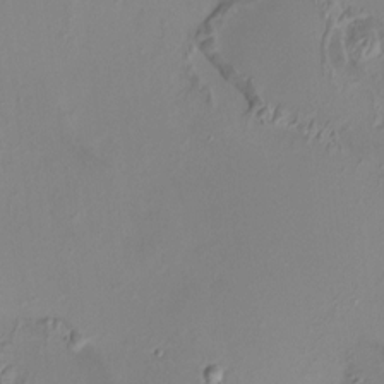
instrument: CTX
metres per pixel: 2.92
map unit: HNhu
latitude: 7.3860
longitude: 10.9920
